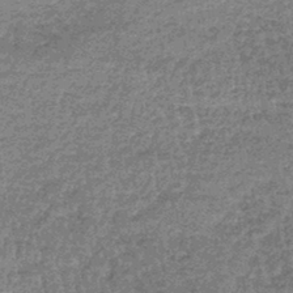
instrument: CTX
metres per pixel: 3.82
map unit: lHb
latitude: -44.2740
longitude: 66.4440
